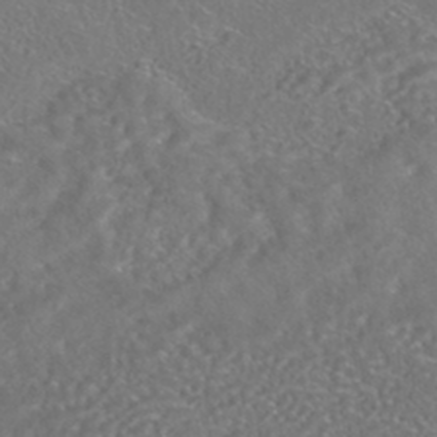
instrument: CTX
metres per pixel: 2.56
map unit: HNhu
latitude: -44.8030
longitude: 100.4251
